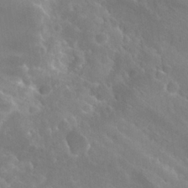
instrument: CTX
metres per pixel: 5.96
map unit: Hto
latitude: 27.0648
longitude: -40.3278
